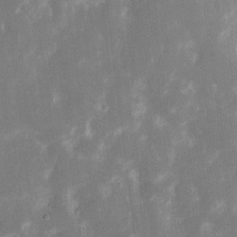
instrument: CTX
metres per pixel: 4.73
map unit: eHh
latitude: 13.4427
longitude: -71.8205
